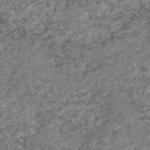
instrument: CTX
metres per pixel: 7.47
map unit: eAb
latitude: 46.8569
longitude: 120.7085
